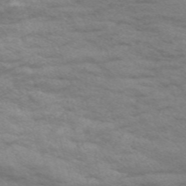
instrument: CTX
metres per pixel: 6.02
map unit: Nve
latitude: -57.6911
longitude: 54.5574
